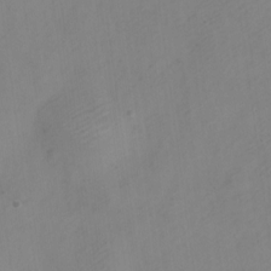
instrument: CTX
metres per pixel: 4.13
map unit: Nve
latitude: -23.1998
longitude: 107.0109
